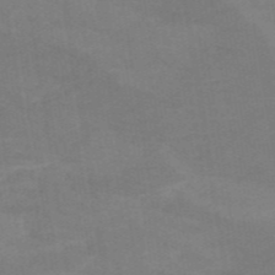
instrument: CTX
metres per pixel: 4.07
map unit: HNb
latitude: -54.4629
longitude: -48.9892
